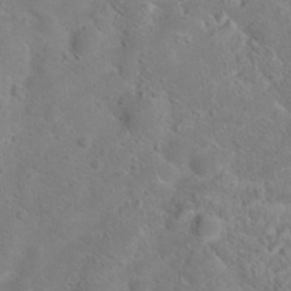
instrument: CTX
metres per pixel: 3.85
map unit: Hto
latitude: 18.0633
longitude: -38.4034
